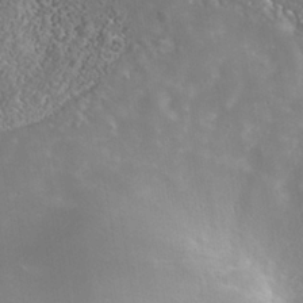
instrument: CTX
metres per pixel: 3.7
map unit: Nhe
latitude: -39.1053
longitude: -117.4426
